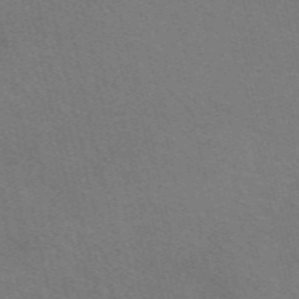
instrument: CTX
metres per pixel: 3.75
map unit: eAb
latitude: 51.1970
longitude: 111.0486
